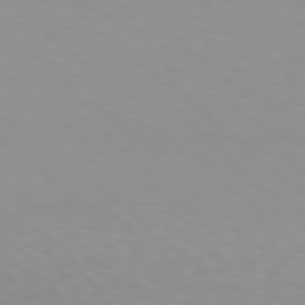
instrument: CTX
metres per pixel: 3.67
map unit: Hpe
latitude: 78.2901
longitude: -137.3104
